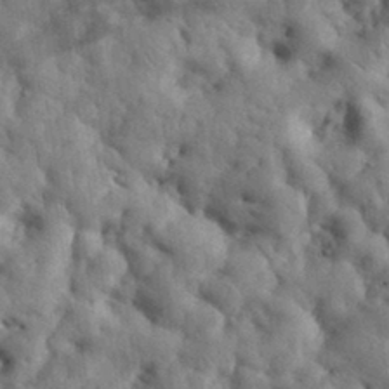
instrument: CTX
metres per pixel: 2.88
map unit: eHh
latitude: 31.0270
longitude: -73.0270
